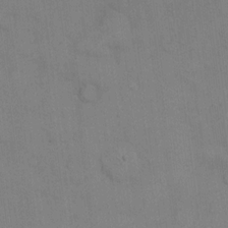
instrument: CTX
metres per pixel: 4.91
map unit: eHh
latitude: 14.1956
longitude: -62.6113
